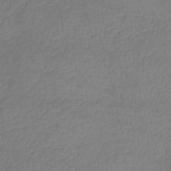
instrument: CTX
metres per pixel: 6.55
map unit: lHb
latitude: -38.6519
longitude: 73.6155
